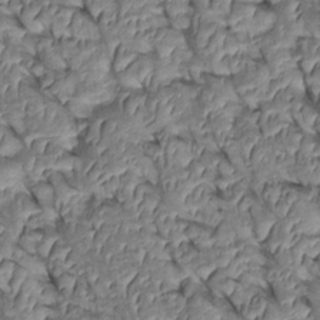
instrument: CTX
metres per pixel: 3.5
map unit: Htu
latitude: 0.9513
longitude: 148.0094
